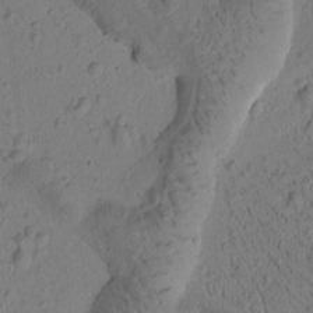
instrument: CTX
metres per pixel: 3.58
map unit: Htu
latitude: -3.2375
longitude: 172.0094
